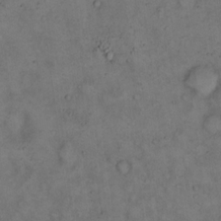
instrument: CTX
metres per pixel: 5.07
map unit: eHh
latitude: 14.8758
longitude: -62.2712
